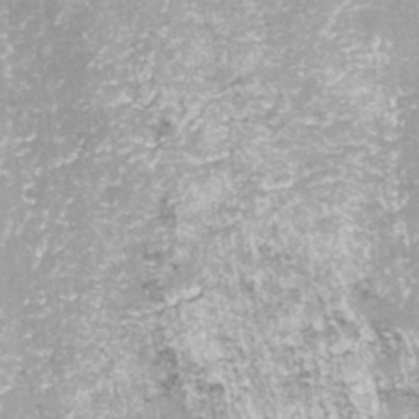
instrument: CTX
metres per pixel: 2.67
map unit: ANa
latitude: -41.3509
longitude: 104.3684
